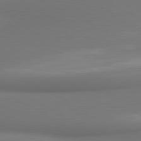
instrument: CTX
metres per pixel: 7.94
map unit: lApd
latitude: 80.1200
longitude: 174.3117
